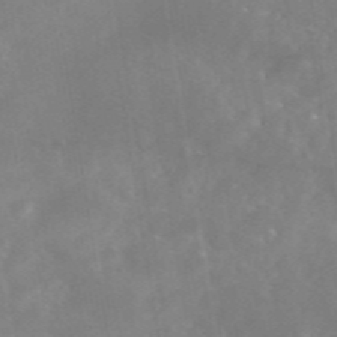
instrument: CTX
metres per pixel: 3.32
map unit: eAb
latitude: 45.9717
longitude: 126.3873
